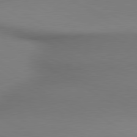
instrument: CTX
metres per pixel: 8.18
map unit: lApd
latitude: 80.4412
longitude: 155.9178
